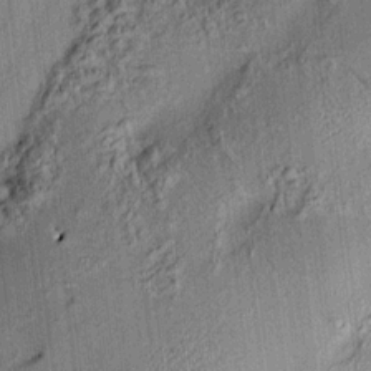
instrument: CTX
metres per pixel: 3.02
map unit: HNhu
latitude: 12.2712
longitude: 9.8611
